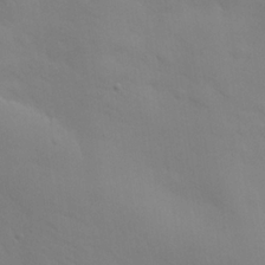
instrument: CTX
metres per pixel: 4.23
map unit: eHh
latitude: 25.5560
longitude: -66.0633
